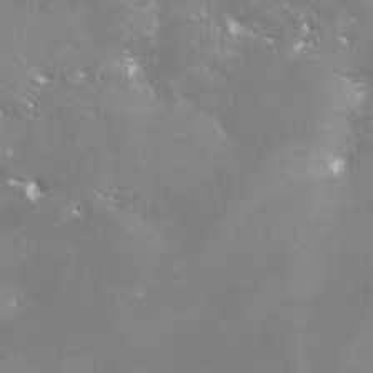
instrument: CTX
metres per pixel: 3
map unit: Nve
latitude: -25.0486
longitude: -109.5371
